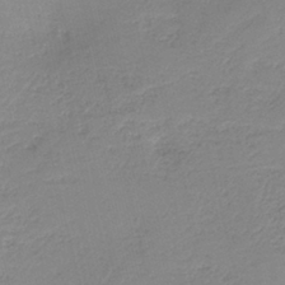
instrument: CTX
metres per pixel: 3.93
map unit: HNb
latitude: -40.7085
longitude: 50.3495
